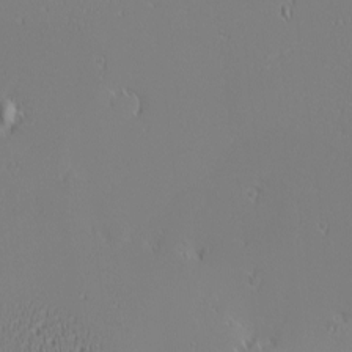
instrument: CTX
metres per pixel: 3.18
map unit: Nhu
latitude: -6.8597
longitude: -80.6868
